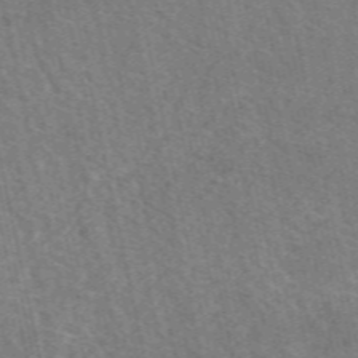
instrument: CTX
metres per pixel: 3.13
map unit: eAb
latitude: 51.2537
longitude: 111.8233
